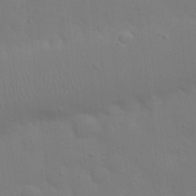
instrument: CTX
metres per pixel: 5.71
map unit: Nhu
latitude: 21.2159
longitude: -73.0081
